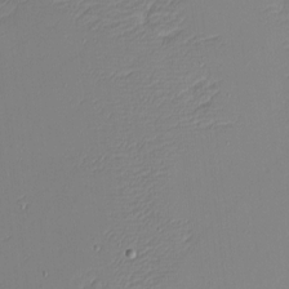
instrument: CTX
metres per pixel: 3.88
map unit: eHh
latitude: -4.3117
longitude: -81.1592
